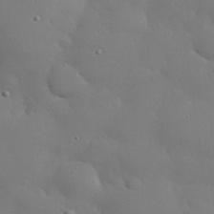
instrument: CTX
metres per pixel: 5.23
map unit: eHh
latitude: 30.6302
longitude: -82.4978
